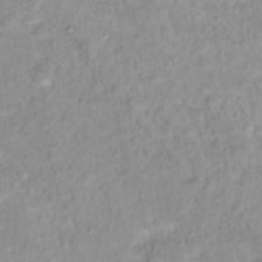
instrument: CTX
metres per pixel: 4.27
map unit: Nhu
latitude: 16.5546
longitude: -32.0822
